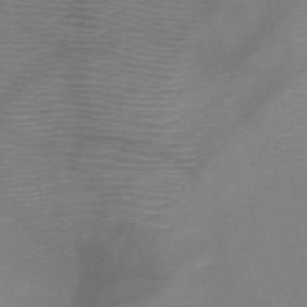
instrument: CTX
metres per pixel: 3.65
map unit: HNb
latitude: -48.5196
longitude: -45.7827
